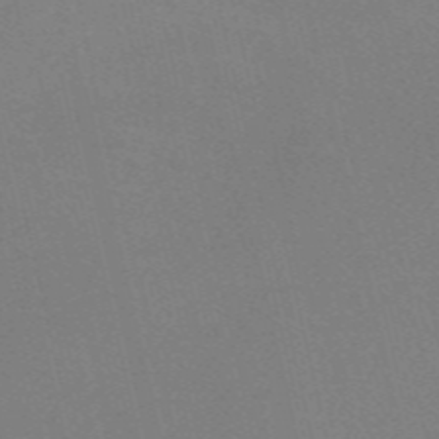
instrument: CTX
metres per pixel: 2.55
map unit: Nve
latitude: -58.1227
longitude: 62.9352
